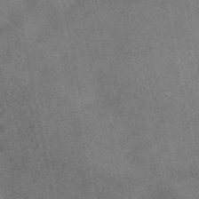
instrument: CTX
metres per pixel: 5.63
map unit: eAb
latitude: 47.8584
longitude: 121.3131
